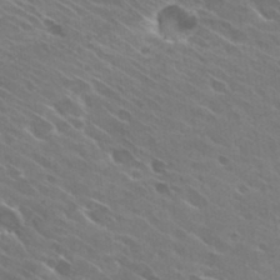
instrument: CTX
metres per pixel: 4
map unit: Hto
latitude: 29.4426
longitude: -43.8583
